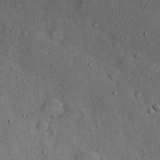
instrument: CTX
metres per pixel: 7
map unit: Nhu
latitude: 17.8772
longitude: -74.5546
